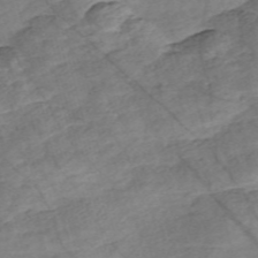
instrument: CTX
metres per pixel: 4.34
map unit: Nve
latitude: -56.8597
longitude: 53.8422
